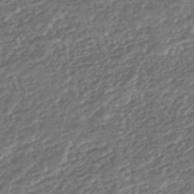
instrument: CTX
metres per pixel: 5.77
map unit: HNhu
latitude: -43.8800
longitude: 107.5777
